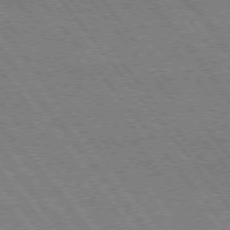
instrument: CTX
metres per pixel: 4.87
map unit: Hpe
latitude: 74.9514
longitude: -140.0822
